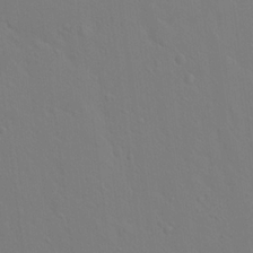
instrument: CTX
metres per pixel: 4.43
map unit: Hto
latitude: 18.0822
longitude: -39.8016
